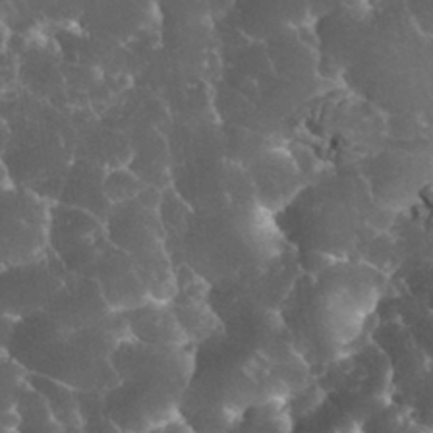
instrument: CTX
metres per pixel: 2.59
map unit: eHh
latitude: 34.7246
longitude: -64.7246
